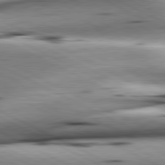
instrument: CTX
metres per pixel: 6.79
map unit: lApd
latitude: 80.9892
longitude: 156.2361
